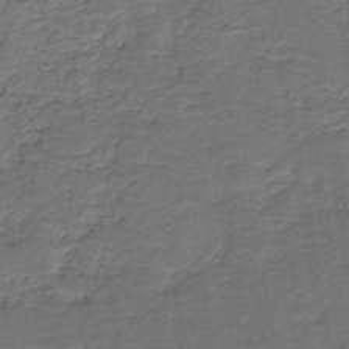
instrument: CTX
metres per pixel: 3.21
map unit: HNb
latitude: -43.0864
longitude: 51.0297
